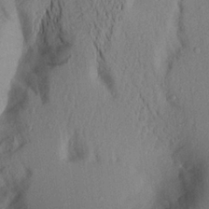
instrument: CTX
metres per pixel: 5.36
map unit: Aa
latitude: 21.2159
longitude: -146.8002
